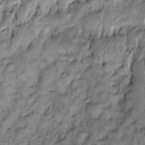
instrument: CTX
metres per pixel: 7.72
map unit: Htu
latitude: -6.2172
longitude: 159.7289
